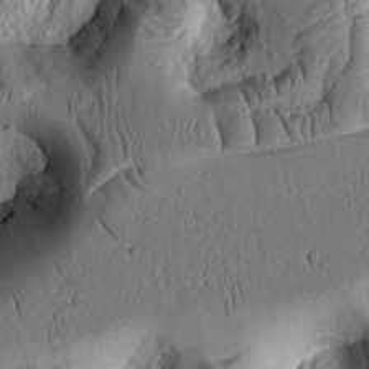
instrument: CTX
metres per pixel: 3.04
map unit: Ht
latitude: 11.3293
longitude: -75.5938
